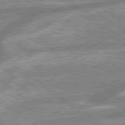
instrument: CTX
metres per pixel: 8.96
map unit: lApd
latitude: 79.4049
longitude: -168.1578
